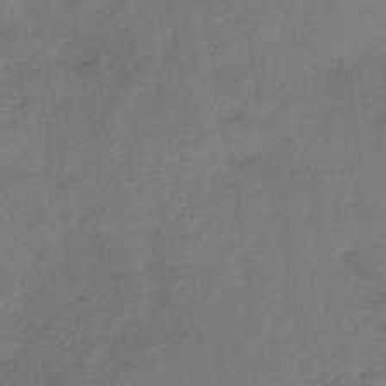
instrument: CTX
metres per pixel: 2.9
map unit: HNb
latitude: -33.2943
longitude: 57.1431
